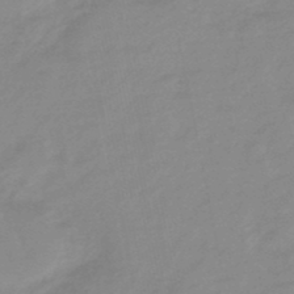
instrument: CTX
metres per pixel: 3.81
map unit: lHb
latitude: -48.0094
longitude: 77.6722
